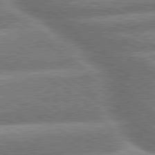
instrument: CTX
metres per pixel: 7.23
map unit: lApd
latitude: 79.8773
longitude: -159.8961
